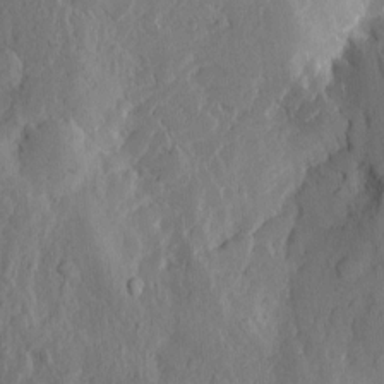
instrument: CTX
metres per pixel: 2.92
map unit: Nhu
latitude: -5.3698
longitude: -150.2711
